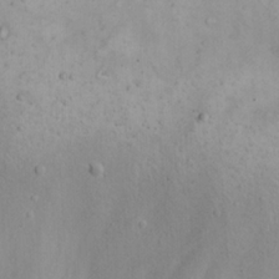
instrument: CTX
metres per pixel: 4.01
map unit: eHh
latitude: 22.3089
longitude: -66.4790
